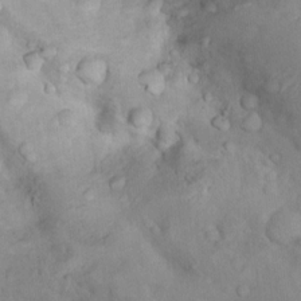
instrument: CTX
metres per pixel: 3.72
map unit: Nhu
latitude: 10.8758
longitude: -26.3089
